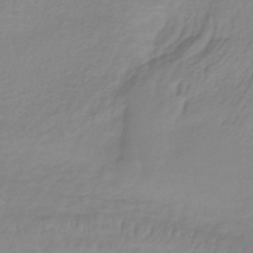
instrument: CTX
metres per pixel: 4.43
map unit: lHb
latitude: -37.3320
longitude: 61.9367
